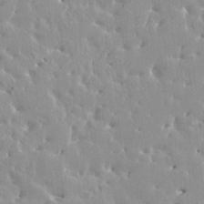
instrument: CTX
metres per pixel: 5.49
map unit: HNhu
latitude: 3.7260
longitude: 6.4818
